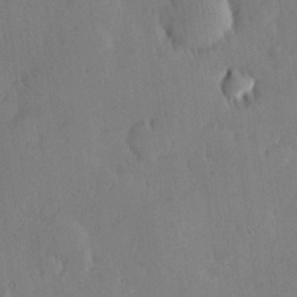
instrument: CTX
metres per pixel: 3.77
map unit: Hve
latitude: 24.9702
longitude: -93.2348
